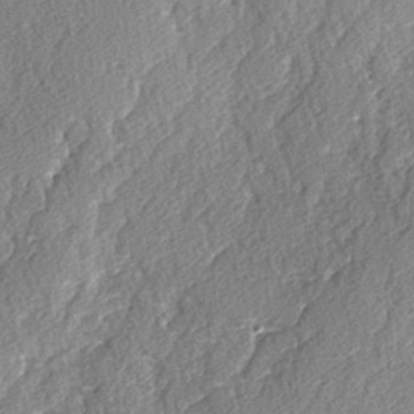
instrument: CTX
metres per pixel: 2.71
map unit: lAvf
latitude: -4.1794
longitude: -108.1200
